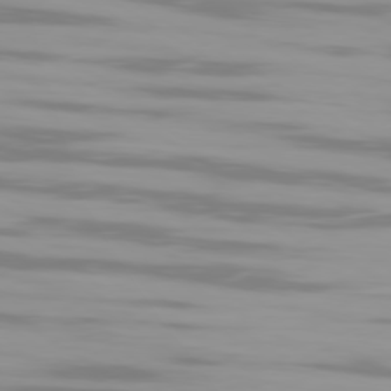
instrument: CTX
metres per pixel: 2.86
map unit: Ap
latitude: -79.9178
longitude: -102.0255
